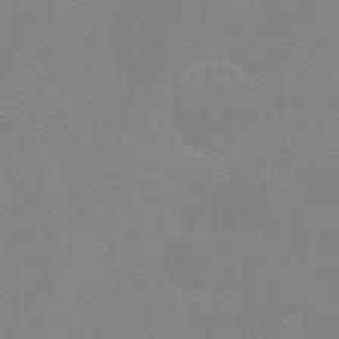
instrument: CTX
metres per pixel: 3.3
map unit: Hto
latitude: -7.1431
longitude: -38.4223
